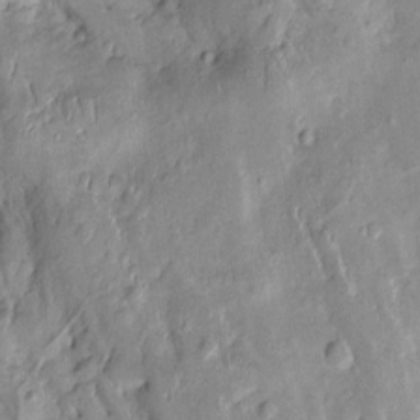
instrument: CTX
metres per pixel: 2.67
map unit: Htu
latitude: -0.2362
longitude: 149.5777
